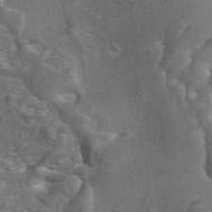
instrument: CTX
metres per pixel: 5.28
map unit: ANa
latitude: 44.8947
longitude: 30.2739
